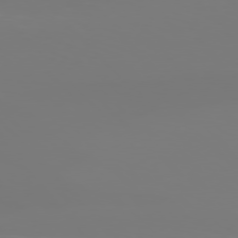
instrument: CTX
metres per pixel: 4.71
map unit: Hpe
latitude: 76.6679
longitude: -133.5560
